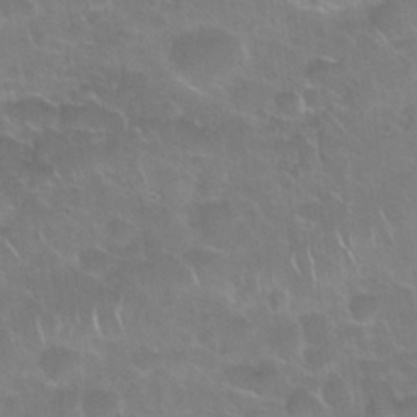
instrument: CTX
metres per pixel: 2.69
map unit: Nhu
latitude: 28.1767
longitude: -61.2159
